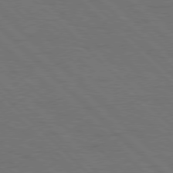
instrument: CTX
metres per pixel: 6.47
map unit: Hpe
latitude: 77.4804
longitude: -155.2726
